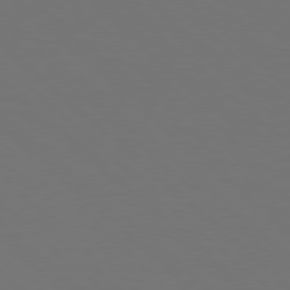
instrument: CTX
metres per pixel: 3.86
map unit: Hpe
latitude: 78.1389
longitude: -175.9906
